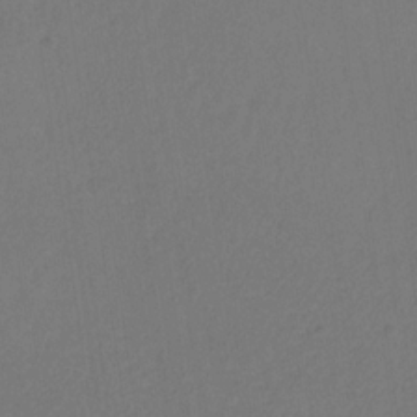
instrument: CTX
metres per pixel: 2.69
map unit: eHb
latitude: -30.3684
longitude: 67.7855
